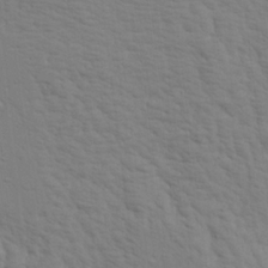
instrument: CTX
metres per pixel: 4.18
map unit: Aa
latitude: 18.8380
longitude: -142.4034
